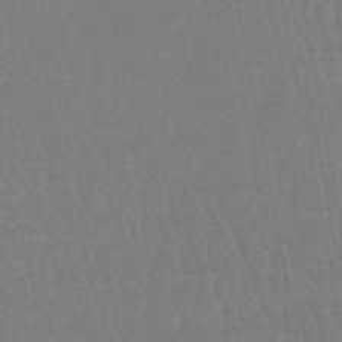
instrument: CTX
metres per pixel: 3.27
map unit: eHb
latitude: -45.7478
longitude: 80.2740
